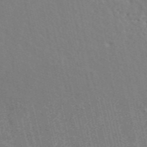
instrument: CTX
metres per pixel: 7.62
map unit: ANa
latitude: 48.1389
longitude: -76.2711
